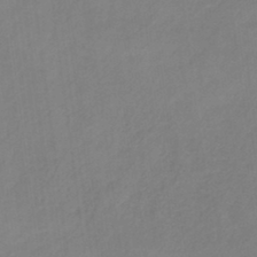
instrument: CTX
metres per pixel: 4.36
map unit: HNb
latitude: -33.4077
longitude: 56.9730
